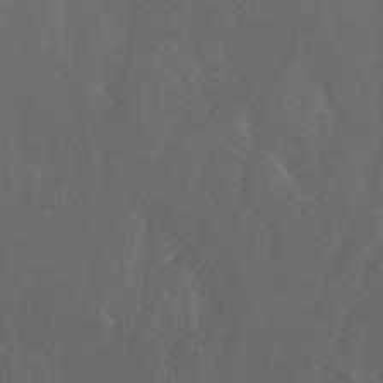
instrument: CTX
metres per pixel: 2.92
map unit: Nhu
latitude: 24.1766
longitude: -62.9325
